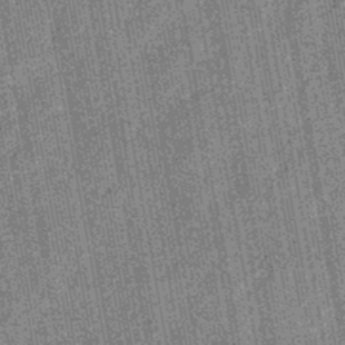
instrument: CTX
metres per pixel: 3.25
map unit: eHb
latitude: -43.8611
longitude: 86.2362
